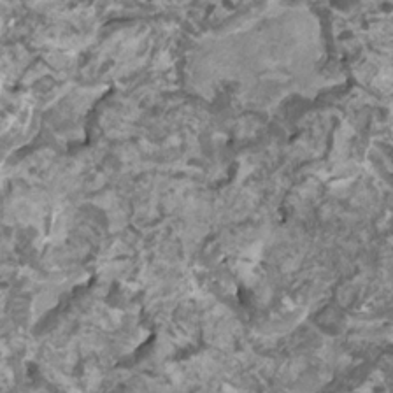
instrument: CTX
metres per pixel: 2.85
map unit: HNhu
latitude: 1.3481
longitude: -0.6301
